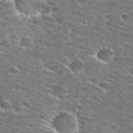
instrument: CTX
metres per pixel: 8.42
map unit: Hto
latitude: 28.2522
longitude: -46.7813
